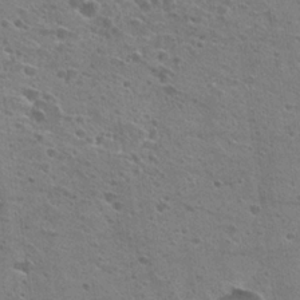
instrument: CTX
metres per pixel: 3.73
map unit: Hto
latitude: 22.8569
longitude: -42.6113
